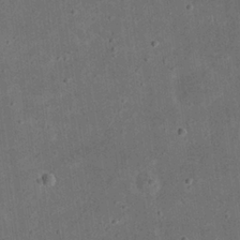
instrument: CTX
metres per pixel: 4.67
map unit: eHh
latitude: 23.4237
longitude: -68.7435
